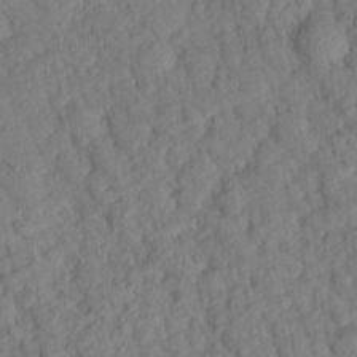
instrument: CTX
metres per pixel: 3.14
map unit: eHh
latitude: 24.9891
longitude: -79.8017
